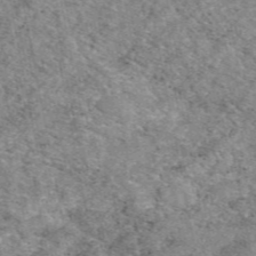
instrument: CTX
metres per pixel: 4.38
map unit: eAb
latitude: 48.5924
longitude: 114.5385
